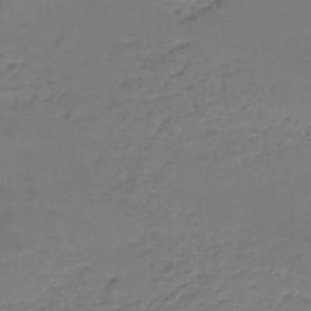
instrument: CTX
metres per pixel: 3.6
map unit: HNb
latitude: -50.2361
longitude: -52.9136
